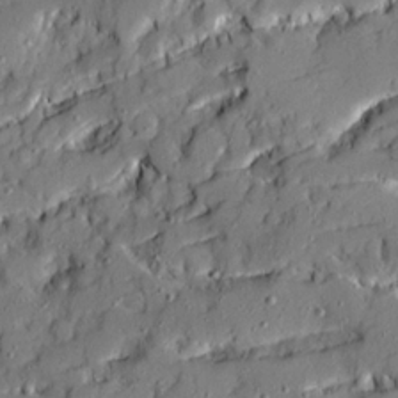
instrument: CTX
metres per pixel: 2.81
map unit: Ave
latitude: 19.8961
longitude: -129.0269
